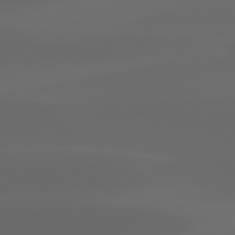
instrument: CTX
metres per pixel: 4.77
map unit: lApd
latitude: 80.0255
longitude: -94.8380
